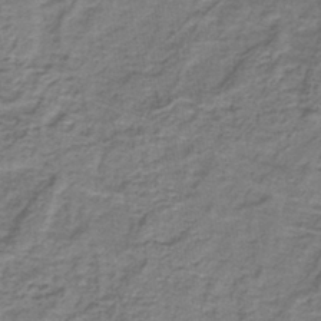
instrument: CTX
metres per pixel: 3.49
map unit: lHb
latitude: -40.6518
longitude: 62.1794
